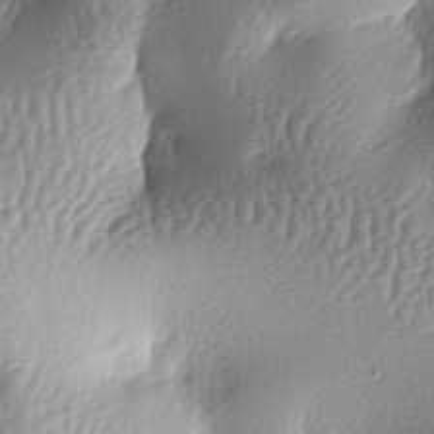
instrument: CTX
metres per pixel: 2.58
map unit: lAa
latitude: -6.7463
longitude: -127.3293
